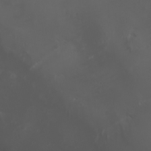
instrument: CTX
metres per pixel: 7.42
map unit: Nhu
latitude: -5.4832
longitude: -88.5735
